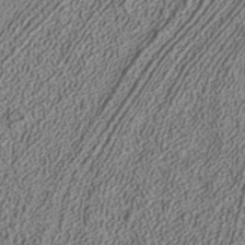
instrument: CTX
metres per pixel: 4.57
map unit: ANa
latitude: 36.6869
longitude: 17.6722
